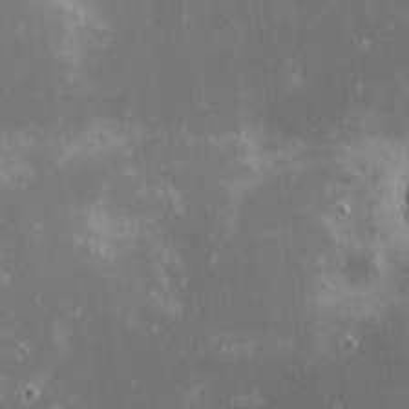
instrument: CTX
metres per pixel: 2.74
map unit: eHh
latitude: -0.8219
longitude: -85.5749
